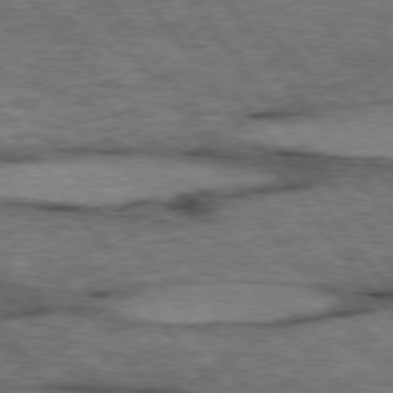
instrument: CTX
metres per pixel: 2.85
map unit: lApd
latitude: 75.4238
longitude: -48.3278
